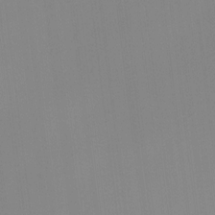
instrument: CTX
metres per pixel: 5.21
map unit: Hto
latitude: -11.5210
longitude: -38.1011
